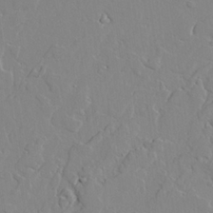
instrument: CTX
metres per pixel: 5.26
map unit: lAvf
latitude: 25.1781
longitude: -110.6491
